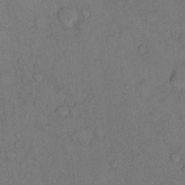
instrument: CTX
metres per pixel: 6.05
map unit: Hto
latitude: 10.4034
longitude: -58.8380
